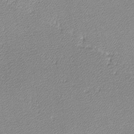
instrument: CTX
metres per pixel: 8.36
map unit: lHvf
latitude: -12.1795
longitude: -103.5182
